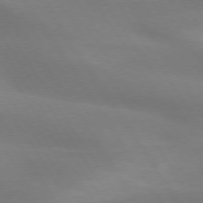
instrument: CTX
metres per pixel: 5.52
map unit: lApd
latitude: 73.9717
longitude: -49.0081
